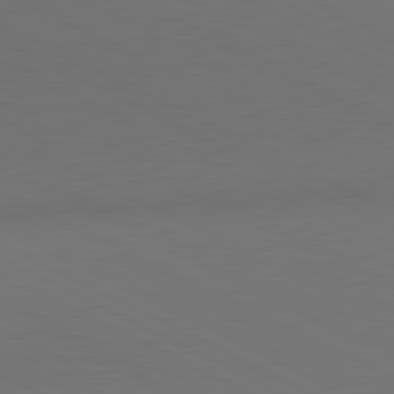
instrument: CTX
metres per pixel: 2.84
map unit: lApd
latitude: 80.9325
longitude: 138.1417
